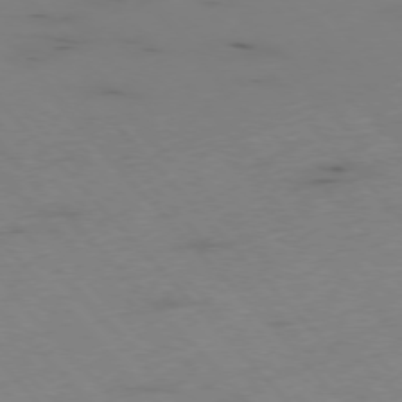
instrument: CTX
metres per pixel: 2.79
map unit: Hpe
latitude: -76.4062
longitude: -17.3104
